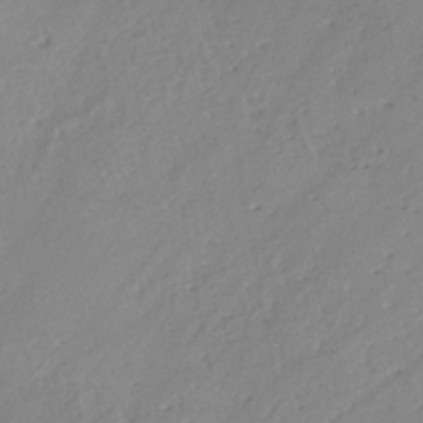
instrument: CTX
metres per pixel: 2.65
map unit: eHh
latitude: -45.0486
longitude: -28.6301
